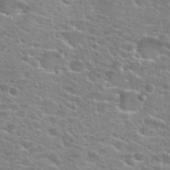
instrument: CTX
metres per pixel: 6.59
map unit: Hto
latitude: 24.6112
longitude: -47.9339
